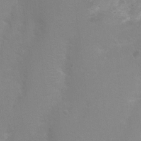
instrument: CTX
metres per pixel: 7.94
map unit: Nhu
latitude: 3.7260
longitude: -25.0836
